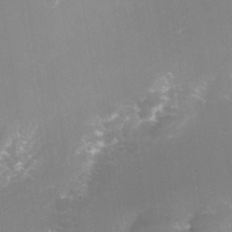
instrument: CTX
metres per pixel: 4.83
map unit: Nhe
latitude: -37.2942
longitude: -112.7057
